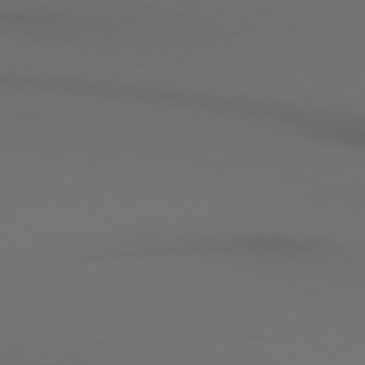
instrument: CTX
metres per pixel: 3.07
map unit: lApd
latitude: 80.4601
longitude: 155.5021
